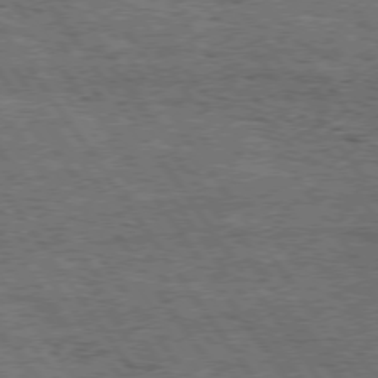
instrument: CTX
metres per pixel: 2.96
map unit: Hpe
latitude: 74.6491
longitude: -151.6316
